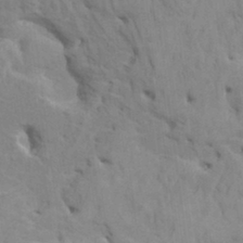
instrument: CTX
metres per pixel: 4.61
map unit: HNhu
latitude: 4.8380
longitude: -2.4223
